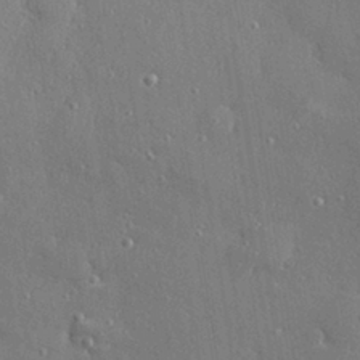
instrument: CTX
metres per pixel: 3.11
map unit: Hve
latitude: 28.2522
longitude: -90.3656
